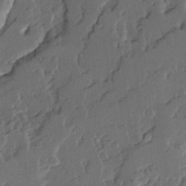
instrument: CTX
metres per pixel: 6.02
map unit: Ave
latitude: 14.7625
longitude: -136.8191
